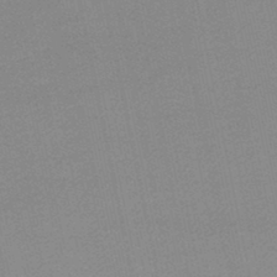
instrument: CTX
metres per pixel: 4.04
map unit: lHb
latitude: -46.4818
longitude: 58.5384
